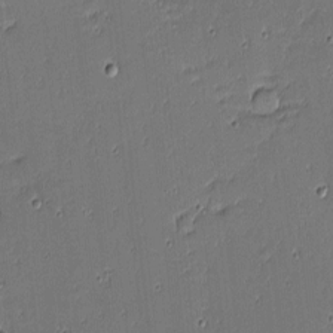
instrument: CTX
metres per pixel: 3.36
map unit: eHh
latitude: -3.8422
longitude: -82.3278
